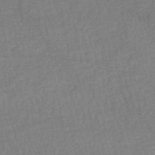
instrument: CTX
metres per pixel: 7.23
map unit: lHb
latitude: -46.8786
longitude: 62.1416
